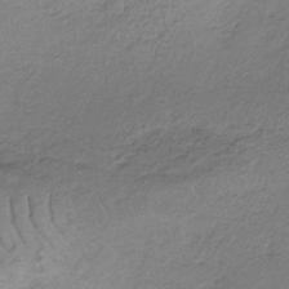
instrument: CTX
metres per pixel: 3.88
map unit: HNb
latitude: -32.3118
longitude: 62.9163
